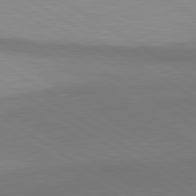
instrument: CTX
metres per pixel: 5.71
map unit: lApd
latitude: 81.1970
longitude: 161.1053
